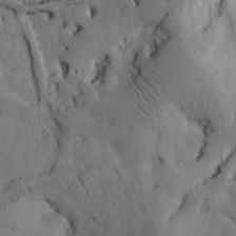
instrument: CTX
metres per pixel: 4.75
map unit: Htu
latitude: -3.1809
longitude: 168.7274
